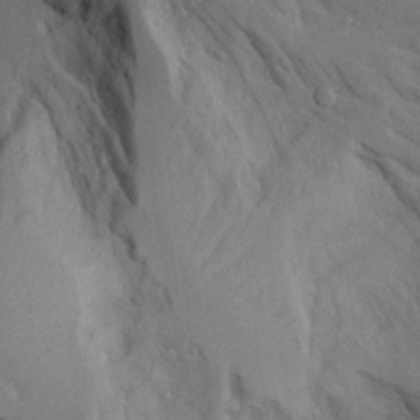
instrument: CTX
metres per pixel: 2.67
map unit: Aa
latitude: 26.3845
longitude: -129.4048
